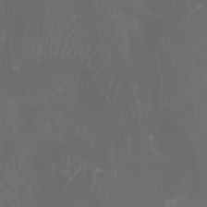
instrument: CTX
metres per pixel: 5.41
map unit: Htu
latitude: -6.7463
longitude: -67.6127
